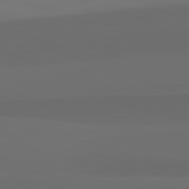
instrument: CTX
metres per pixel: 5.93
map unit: lApd
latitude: 82.3278
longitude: 134.8786
